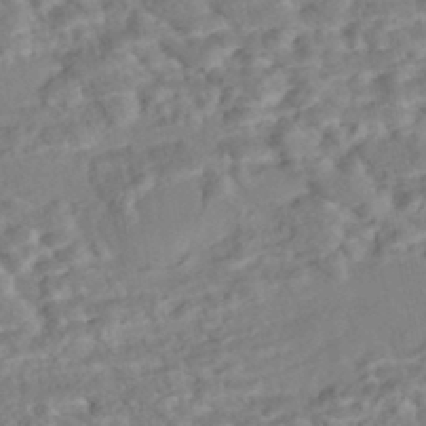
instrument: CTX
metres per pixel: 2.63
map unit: Nhe
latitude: -46.4629
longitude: 152.7841
